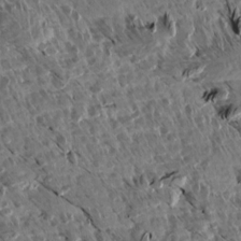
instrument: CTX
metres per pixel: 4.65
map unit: Aa
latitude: 13.7639
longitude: -143.4993
